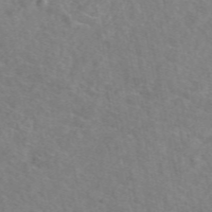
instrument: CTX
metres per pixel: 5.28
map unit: eAb
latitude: 50.2711
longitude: 111.2753
